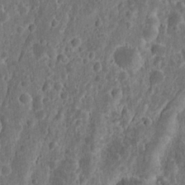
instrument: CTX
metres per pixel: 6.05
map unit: Nhu
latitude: 13.3482
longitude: -74.0255
